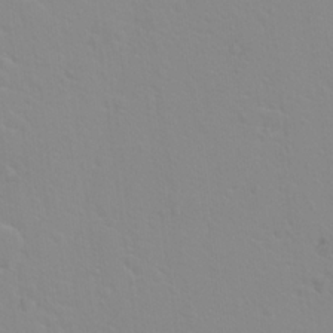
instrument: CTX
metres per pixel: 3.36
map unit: Hto
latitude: 20.8002
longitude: -33.3860
